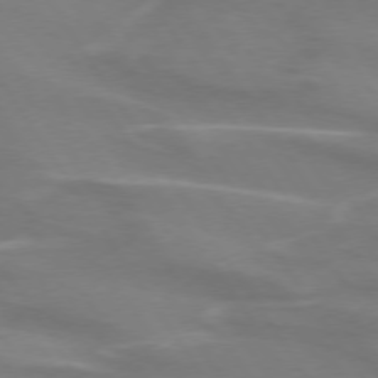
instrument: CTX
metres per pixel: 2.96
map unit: lApd
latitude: 73.9151
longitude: -61.6883
